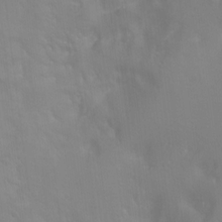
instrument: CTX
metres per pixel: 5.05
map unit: Hto
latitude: -6.4062
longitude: -49.3104
